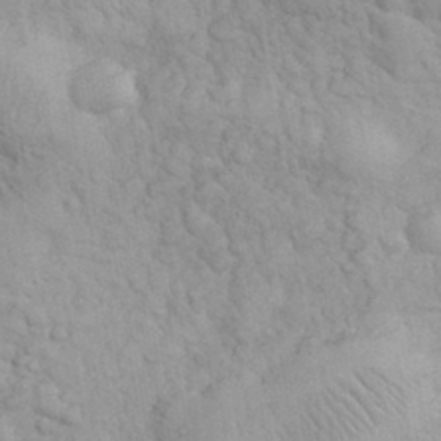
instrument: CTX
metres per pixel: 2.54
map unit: eHh
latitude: 32.0255
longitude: -67.1781
